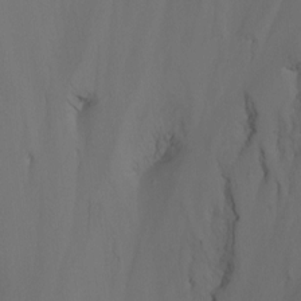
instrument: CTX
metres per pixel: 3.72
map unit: Nhu
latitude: -14.5196
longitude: -58.0822
